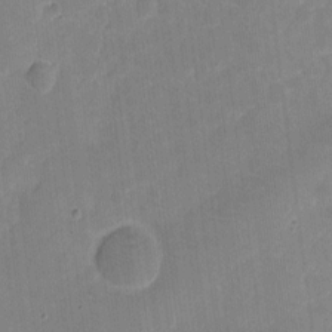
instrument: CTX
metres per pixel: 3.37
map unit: eHh
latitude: 4.2711
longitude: -67.3859
